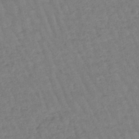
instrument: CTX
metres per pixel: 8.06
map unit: eHb
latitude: -45.8422
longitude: 80.7463
